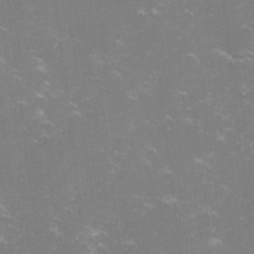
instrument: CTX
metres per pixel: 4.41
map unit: lHvf
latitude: -13.7667
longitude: -100.0822
